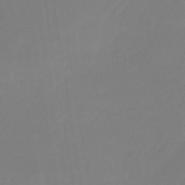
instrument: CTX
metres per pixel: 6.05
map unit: lHb
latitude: -37.8044
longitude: 68.3306
